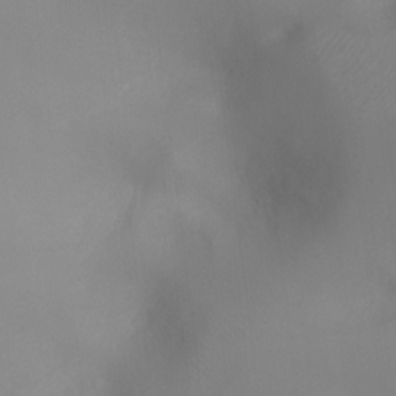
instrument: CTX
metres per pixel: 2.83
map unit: Ht
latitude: -8.3117
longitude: -27.6127
